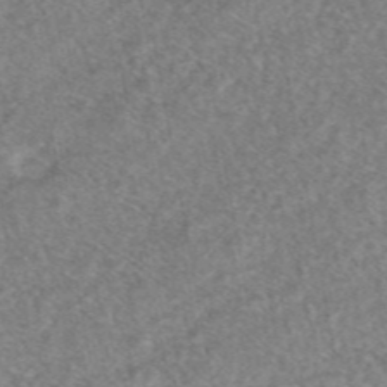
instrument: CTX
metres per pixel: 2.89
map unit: eAb
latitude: 46.9325
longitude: 120.6518
